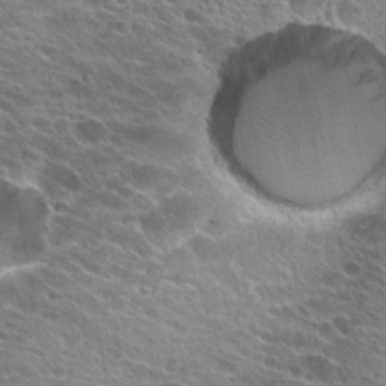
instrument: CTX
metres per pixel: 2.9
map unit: Hto
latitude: 24.7813
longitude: -41.5182
